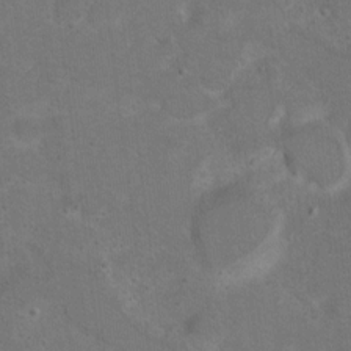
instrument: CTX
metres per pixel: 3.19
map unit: Hto
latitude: 8.6680
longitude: -30.3845
